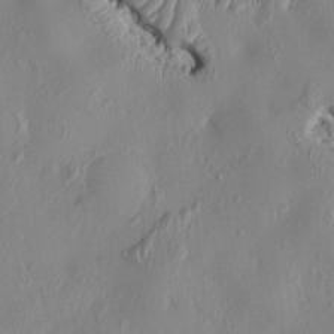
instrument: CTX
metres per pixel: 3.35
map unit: HNhu
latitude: 3.6505
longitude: -4.8191
